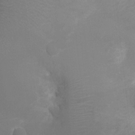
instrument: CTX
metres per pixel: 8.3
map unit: Ht
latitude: -1.8423
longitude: -17.4049
